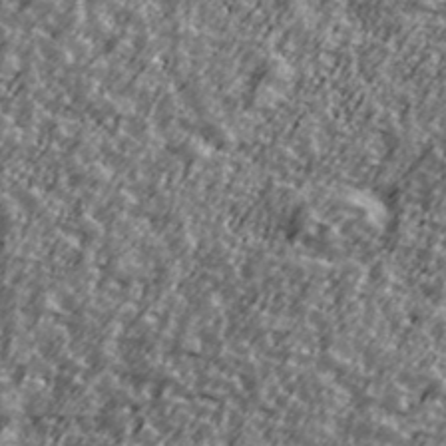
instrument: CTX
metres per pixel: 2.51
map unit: Ave
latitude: 42.3278
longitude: -113.3670
